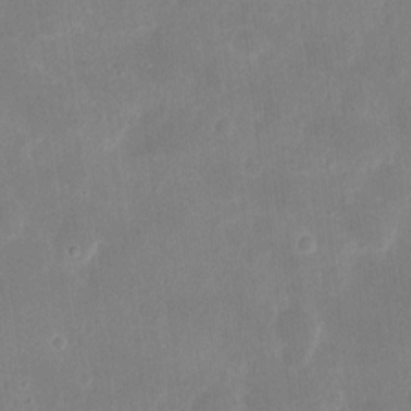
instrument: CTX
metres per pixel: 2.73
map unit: eHh
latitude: 8.1578
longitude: -71.0836
